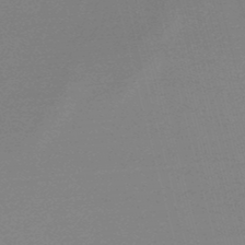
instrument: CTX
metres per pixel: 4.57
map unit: lHb
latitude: -47.4643
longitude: 68.0472
